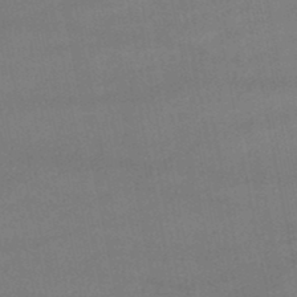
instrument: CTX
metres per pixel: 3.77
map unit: lHb
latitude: -47.8989
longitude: 62.1983
